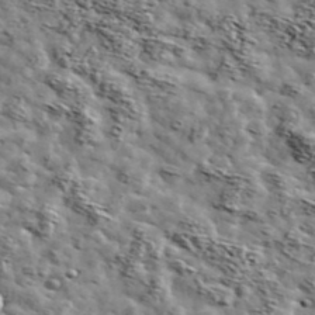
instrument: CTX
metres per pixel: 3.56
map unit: Ave
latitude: 42.7246
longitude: -107.5371
